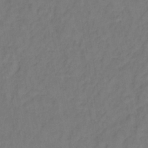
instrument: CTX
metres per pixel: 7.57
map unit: lHb
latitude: -35.1998
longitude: 64.7086
